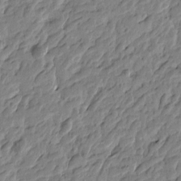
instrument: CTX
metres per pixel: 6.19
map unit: Htu
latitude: -4.5384
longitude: 179.3320
